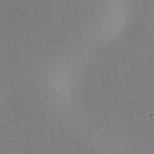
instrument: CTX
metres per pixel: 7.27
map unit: HNhu
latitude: 6.8758
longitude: 7.7477
